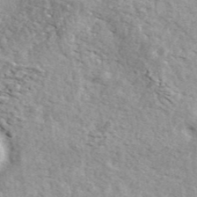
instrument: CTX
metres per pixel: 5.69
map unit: ANa
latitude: 44.1011
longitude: 47.0108
